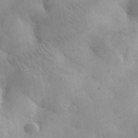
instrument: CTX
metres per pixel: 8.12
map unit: lHvf
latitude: 36.5357
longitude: -92.1577
